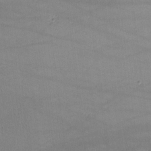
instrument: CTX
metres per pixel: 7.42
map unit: lHvf
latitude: -10.1039
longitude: -101.2159
